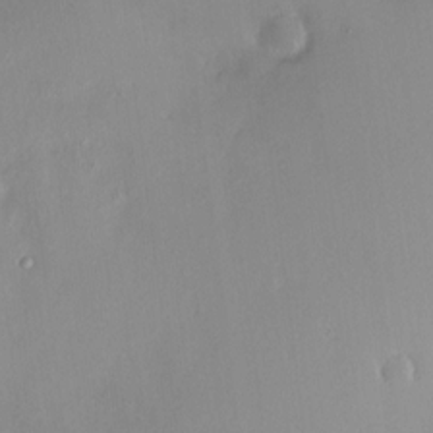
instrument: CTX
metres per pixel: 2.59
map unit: HNhu
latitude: 6.3089
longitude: 1.3510
